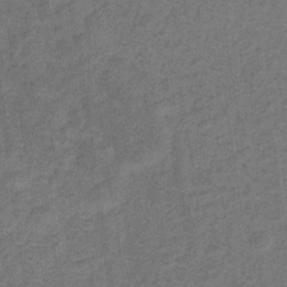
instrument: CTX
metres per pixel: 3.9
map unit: eHb
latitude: -32.4629
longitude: 72.7652
